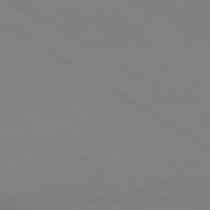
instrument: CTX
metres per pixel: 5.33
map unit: Ap
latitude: -79.8800
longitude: -52.7058
